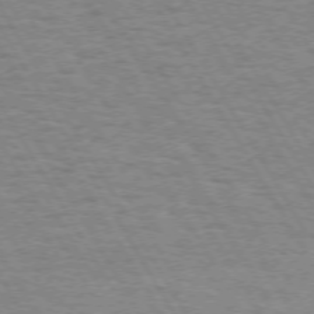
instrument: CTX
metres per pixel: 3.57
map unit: Hpe
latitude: 72.2145
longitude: -123.4804
